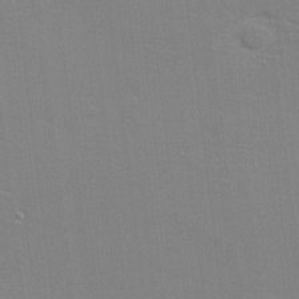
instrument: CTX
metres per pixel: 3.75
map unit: eHh
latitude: -3.6532
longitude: -80.2145
